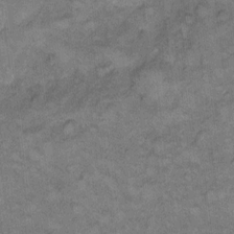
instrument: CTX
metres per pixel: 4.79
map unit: eHh
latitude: 10.1200
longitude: -63.5749
